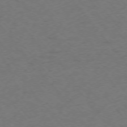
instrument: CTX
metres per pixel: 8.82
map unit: Ap
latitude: -75.8801
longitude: -70.5357
